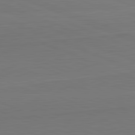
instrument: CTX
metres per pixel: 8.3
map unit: lApd
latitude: 82.2900
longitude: 166.1039
